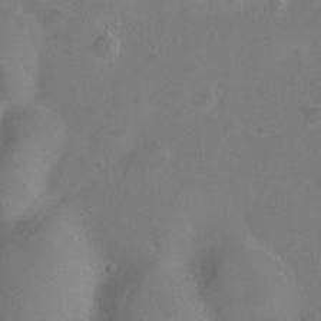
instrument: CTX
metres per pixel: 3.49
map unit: Ht
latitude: 0.3278
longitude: -46.1767
